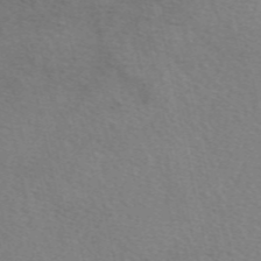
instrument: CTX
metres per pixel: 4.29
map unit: eAb
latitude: 50.5167
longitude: 106.2929
